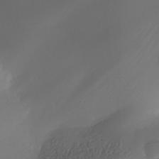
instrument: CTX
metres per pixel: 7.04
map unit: Nhe
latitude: -34.8030
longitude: -144.9325
